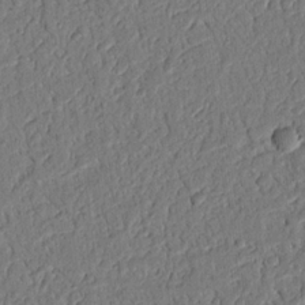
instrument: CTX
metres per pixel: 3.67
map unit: Nhu
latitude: 20.5168
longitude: -78.1956
